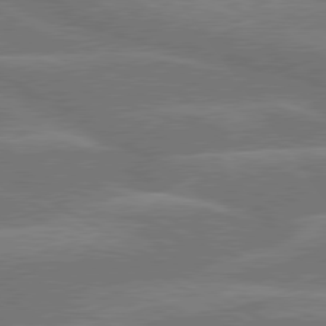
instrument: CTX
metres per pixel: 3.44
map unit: lApd
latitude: 79.8773
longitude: -123.9339
